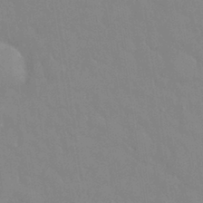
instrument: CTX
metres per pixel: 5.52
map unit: eHh
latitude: 33.0270
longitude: -60.1389
